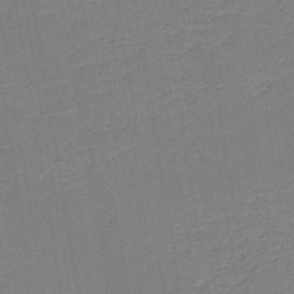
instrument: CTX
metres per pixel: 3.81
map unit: HNb
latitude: -50.2739
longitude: -48.6113
